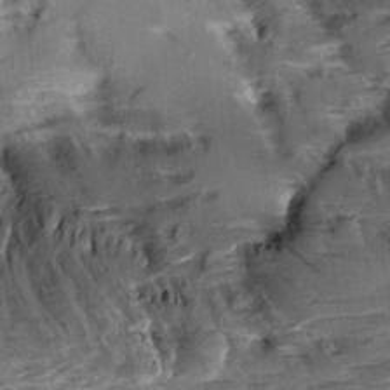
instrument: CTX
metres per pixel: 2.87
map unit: Aa
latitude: 9.4049
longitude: -141.8205
